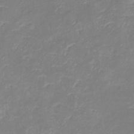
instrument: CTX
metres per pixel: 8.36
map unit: lHb
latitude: -37.2565
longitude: 73.6722
